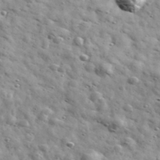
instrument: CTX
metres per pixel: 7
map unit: Ave
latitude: 41.3104
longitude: -107.1781
